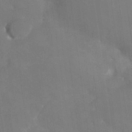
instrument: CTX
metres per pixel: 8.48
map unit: lHvf
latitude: 26.7246
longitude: 141.5399
